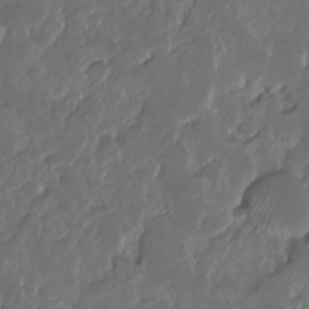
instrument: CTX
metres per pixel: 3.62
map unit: HNhu
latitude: -24.4440
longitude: 50.9731
